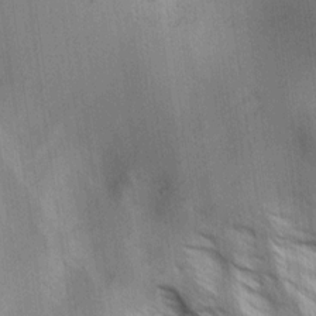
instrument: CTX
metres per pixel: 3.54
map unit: lAa
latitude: 17.8205
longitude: -138.3467
